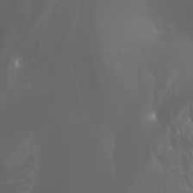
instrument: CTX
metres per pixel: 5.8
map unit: Htu
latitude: -4.8408
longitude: -88.4790
